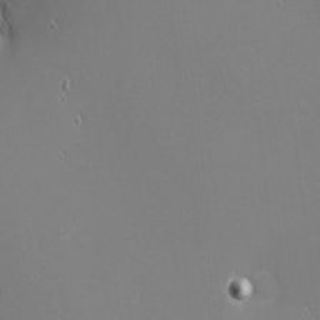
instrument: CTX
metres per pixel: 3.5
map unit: eHh
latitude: -2.4251
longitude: -80.8380
